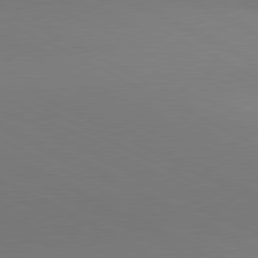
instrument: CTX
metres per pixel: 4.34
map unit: lApd
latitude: 80.9136
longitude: 145.6155
